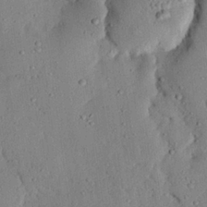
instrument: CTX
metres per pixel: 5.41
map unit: eHh
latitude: 25.0458
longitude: -81.0080
